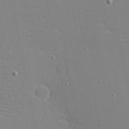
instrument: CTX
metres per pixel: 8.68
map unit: eHh
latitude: -3.8233
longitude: -81.1781
